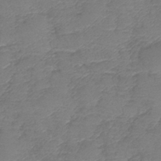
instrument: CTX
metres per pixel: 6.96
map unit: lHb
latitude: -42.5951
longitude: 78.9163
